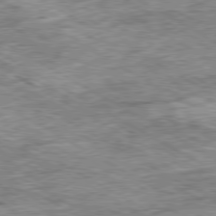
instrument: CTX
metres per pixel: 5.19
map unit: Ap
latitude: -80.6708
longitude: -90.2523
